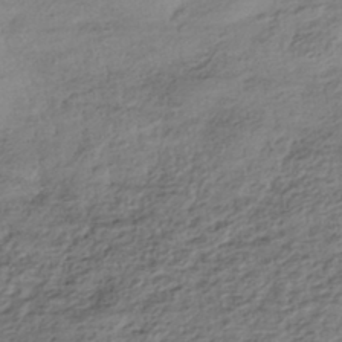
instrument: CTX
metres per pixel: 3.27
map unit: HNhu
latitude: -42.7652
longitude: 103.8045
